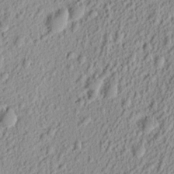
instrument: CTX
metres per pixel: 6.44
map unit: eHh
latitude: 8.3090
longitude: -75.1214
